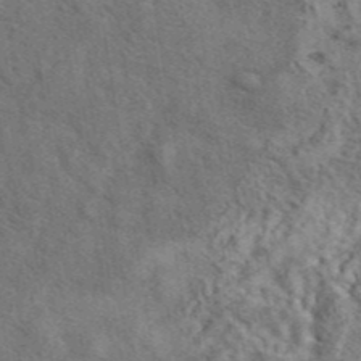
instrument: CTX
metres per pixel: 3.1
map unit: eAb
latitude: 42.9892
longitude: 110.3117
